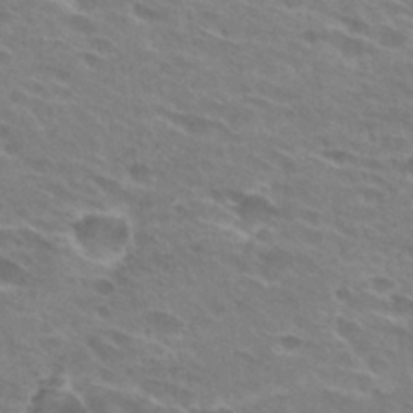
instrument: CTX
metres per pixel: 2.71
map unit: Hto
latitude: 28.4223
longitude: -42.6491
